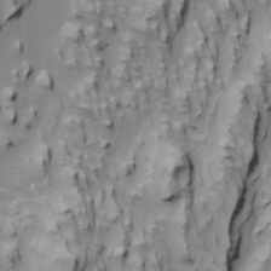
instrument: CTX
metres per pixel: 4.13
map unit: Htu
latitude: -4.7652
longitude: 150.5006
